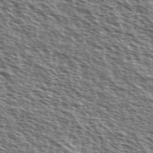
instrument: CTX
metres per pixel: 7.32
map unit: Ave
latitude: 37.9528
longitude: -111.5749
